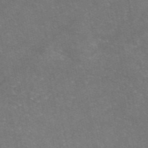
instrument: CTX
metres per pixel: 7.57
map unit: eAb
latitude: 46.3657
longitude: 115.8800
